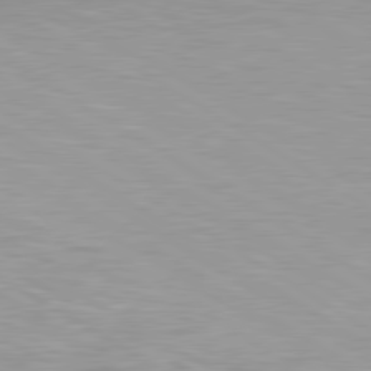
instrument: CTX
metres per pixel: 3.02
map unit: lApd
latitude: 80.1200
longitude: 156.4062
